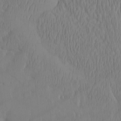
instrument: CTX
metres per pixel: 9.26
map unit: eHh
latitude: -4.0472
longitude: 16.3873
